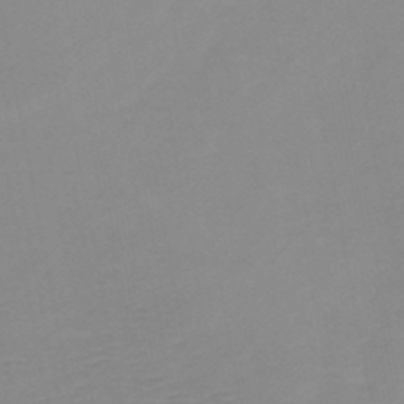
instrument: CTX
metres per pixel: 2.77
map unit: HNb
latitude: -49.0865
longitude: -44.5357
